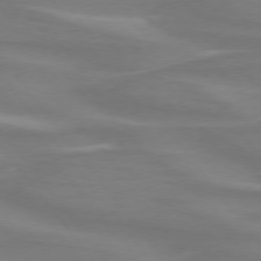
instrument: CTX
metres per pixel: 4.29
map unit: lApd
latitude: 74.9325
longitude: -80.0633
